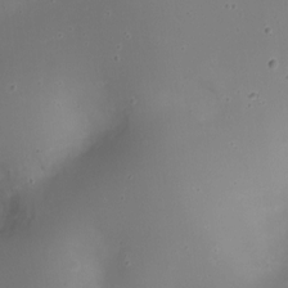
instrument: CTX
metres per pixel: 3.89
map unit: Nhe
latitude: -19.5777
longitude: 144.8597
